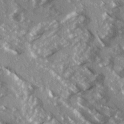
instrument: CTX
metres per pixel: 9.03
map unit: Ave
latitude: 16.3089
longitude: -130.4790
